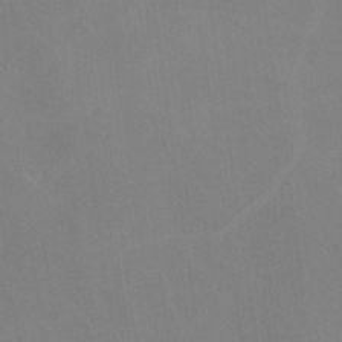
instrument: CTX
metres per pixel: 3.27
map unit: lHvf
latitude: -10.5007
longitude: -102.1766
